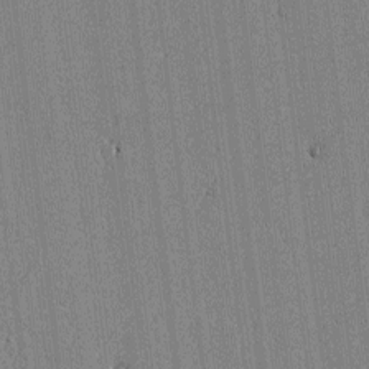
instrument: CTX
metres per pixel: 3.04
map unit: lAvf
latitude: -0.2362
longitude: -106.8191
